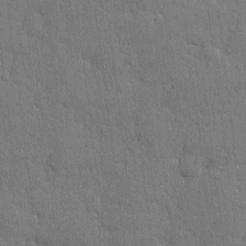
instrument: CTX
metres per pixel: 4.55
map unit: eHh
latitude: 4.8380
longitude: -75.4049
